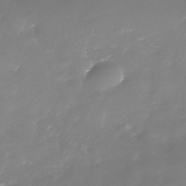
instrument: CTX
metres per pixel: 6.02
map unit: Nhe
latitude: -35.6344
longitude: -87.3481
